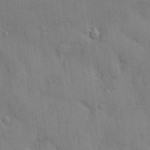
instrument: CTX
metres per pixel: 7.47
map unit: Hve
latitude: -9.4265
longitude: 176.1606
